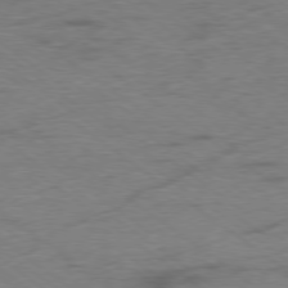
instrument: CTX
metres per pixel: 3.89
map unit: Hpe
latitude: -79.0864
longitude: -22.1956
